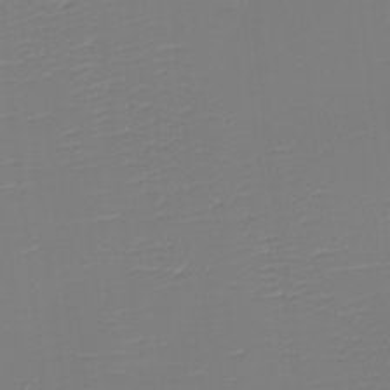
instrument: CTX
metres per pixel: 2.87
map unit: eHh
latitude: -5.4454
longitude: -84.6113
